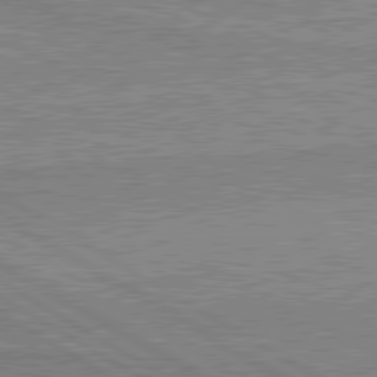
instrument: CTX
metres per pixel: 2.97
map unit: lApd
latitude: 80.6113
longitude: 143.4643
